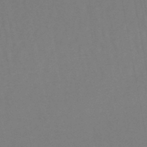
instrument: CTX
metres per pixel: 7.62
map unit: lHb
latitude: -47.2565
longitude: 75.0487
